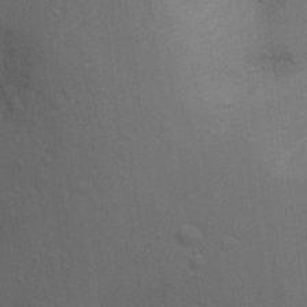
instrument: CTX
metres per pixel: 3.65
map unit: Ht
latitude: 4.8191
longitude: -28.9891
